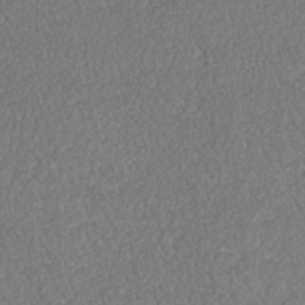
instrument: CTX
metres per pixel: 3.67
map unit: HNhu
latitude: -37.1809
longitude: 33.0865
